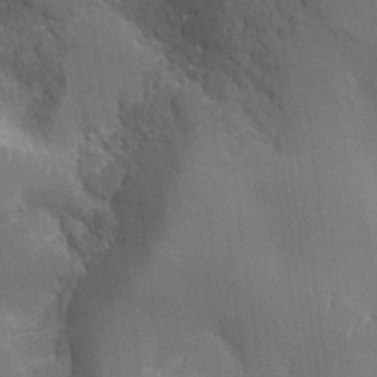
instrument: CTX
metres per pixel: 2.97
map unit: Aa
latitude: 25.6127
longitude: -127.7072
